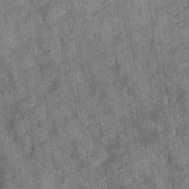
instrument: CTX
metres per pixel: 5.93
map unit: eAb
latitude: 35.5749
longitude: 115.3321
